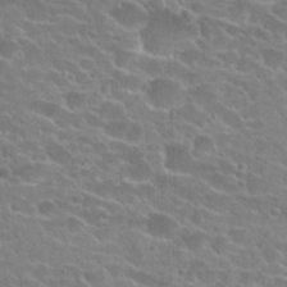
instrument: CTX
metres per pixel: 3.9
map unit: Hto
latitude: 24.3656
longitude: -43.9339
